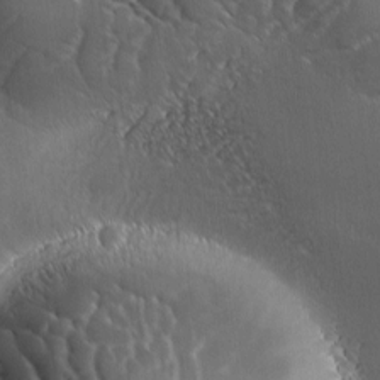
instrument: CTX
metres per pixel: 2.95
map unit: Ave
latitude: 1.3103
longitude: -113.8205
